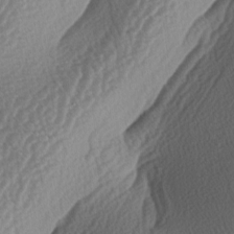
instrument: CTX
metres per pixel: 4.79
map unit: lAa
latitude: -3.9367
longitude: -128.1956
